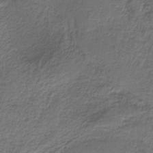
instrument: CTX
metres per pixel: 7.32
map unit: HNb
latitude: -35.6155
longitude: 58.5384
